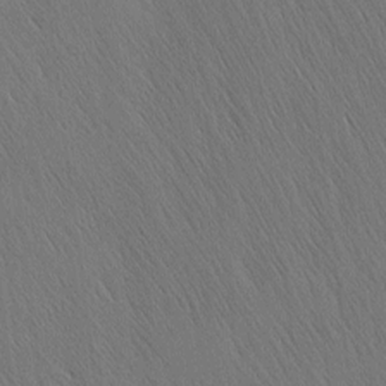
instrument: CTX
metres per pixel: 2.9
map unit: Nhu
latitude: -4.7085
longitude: -151.1970
